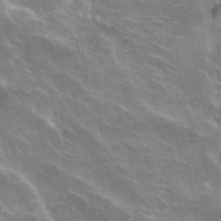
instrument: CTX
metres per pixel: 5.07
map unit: Hto
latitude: 32.1578
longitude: -40.9702
